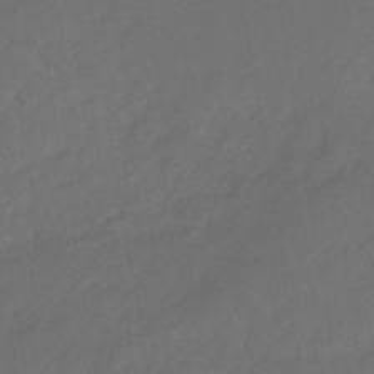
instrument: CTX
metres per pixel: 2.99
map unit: eHb
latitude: -46.5762
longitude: 85.4076
